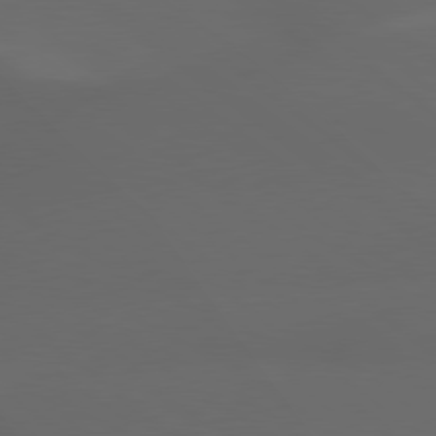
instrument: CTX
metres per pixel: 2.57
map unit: lApd
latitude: 79.3860
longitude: -165.8394
